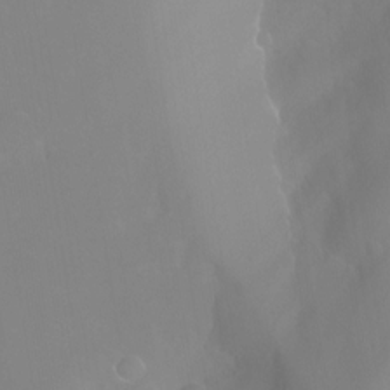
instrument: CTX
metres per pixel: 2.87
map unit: Aa
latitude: -13.2565
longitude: -59.6316
